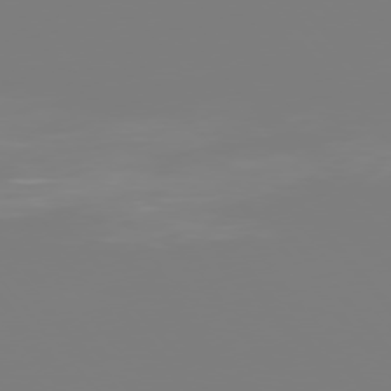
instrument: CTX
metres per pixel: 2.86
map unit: Hpe
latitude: 75.9150
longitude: -142.6302
